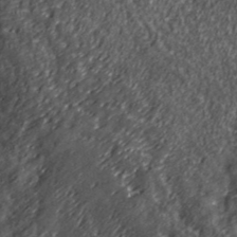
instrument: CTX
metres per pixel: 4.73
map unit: lHvf
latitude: 39.4804
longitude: -88.3846
